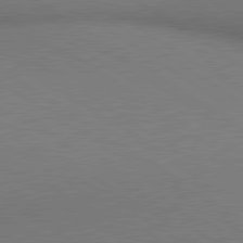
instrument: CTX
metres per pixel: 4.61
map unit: lApd
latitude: 80.2711
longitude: 129.8611
